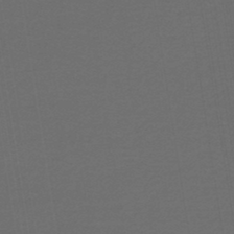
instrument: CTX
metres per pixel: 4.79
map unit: lHb
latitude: -46.0661
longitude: 71.5966
